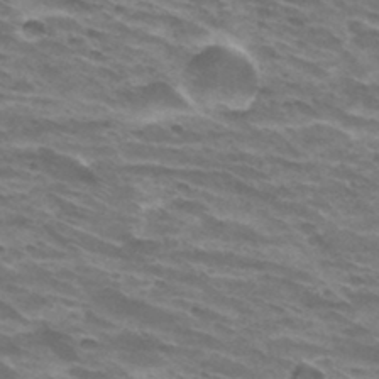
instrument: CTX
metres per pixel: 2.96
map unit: Hto
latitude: 33.0647
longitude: -42.4601
